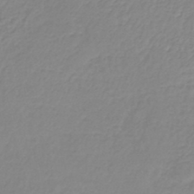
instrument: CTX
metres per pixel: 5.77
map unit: lHb
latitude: -36.8408
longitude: 61.9556
